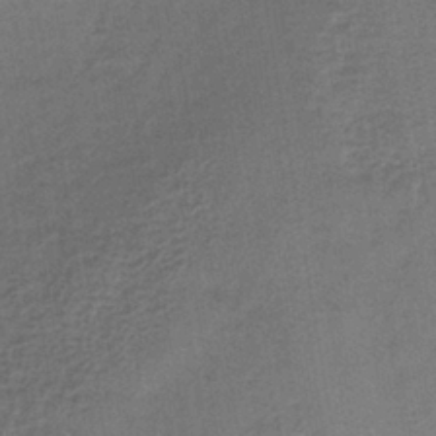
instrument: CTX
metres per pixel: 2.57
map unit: lHb
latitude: -38.4062
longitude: 71.5966
